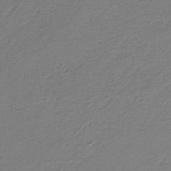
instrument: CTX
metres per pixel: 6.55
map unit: eAb
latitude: -38.8030
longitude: 51.3321
